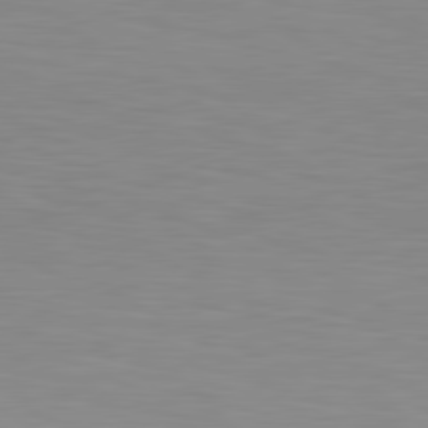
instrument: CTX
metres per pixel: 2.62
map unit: lApd
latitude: 80.2145
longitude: 133.3510
